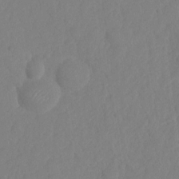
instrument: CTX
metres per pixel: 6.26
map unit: HNhu
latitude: -24.2361
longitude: 49.5588
